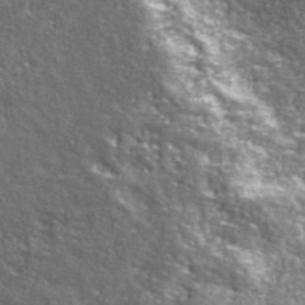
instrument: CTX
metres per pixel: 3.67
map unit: ANa
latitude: 42.9892
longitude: -87.1970
